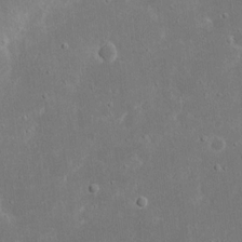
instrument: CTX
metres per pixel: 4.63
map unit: eHh
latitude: 17.2726
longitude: -71.9717
